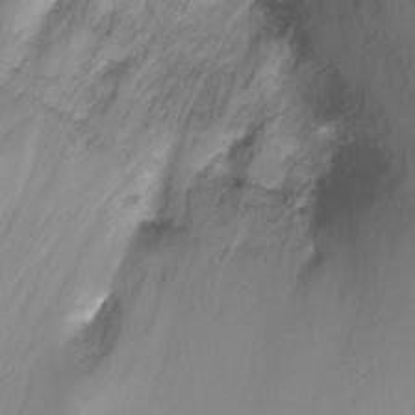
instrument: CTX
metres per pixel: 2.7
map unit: Nhu
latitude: -11.3510
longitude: -46.3845
